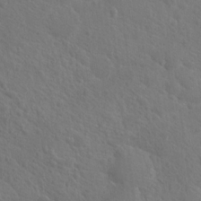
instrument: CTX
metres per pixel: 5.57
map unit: Hto
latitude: 18.5356
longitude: -36.2712
